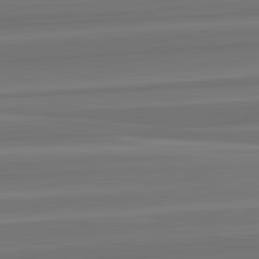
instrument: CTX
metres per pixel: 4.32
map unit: lApd
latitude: 82.8569
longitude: 168.5006
